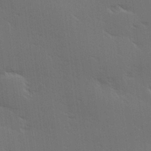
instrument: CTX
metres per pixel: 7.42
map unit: Hve
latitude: 27.1025
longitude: -94.1956
